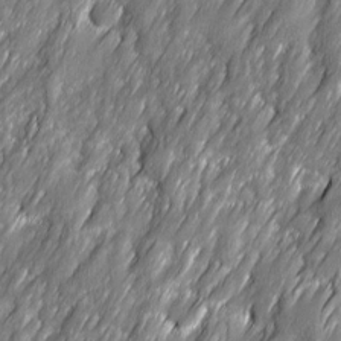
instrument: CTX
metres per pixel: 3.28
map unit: Ave
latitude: 16.3089
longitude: -135.2348
